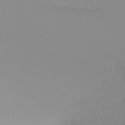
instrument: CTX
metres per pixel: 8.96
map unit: Hto
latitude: -8.1984
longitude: -49.9339
